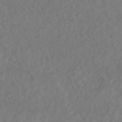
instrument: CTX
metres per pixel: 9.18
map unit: HNhu
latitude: -45.8233
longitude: 96.9920
